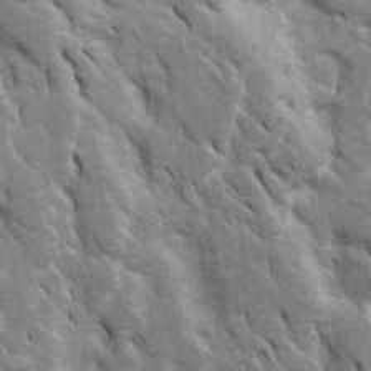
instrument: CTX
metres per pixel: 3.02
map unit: Htu
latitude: -3.6344
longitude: 150.5951
